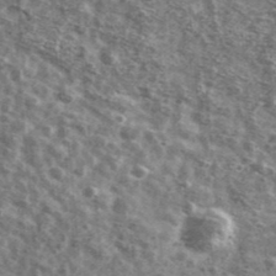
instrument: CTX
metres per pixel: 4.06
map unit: Ave
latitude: 41.8205
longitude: -106.8569
